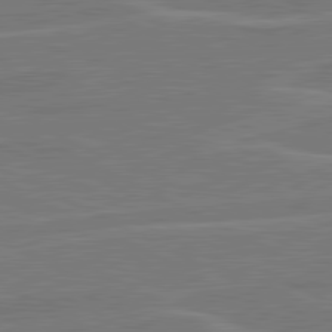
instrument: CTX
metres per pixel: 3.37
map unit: lApd
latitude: 81.0269
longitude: 120.9163
